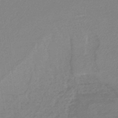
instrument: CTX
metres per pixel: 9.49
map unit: lHb
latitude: -45.1242
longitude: 56.7085
